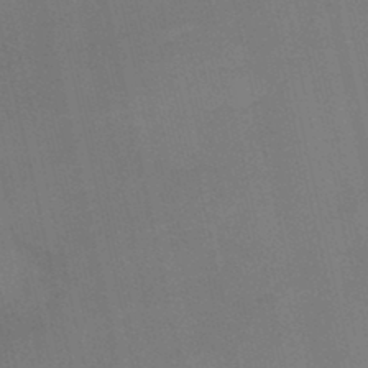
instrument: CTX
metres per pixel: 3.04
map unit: HNb
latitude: -45.1431
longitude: -37.7828
